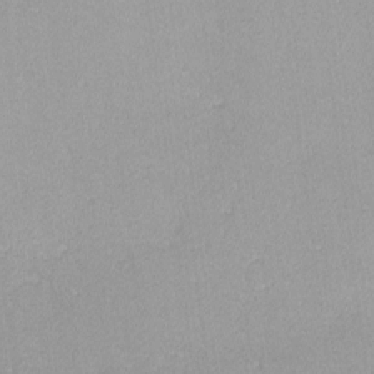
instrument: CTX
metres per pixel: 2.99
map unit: lHvf
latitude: -13.7289
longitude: -103.9717
